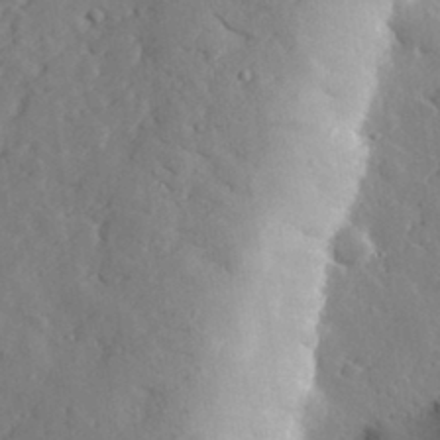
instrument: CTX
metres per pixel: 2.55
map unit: lHvf
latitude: 33.4049
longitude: -82.8380
